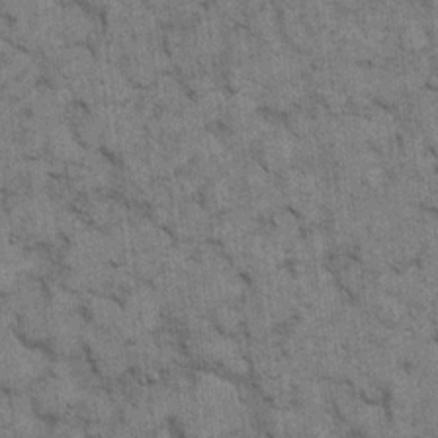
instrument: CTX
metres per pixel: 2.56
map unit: eHh
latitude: 15.2159
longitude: -65.3671
